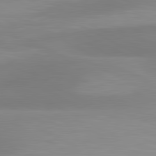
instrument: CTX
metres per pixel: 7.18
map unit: lApd
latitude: 80.7624
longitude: 123.0865
